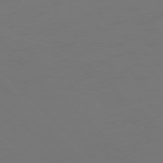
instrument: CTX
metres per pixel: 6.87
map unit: Ap
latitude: -76.1228
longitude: -79.0837
